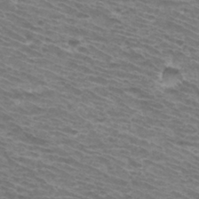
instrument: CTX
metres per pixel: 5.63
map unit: Hto
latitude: 33.0458
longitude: -41.4426
